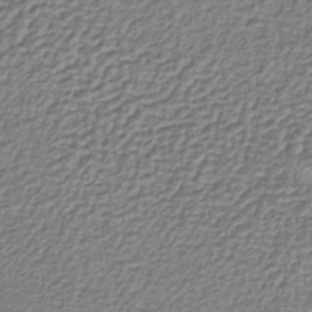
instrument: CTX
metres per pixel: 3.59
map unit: lHb
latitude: -36.5951
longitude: 59.0486
